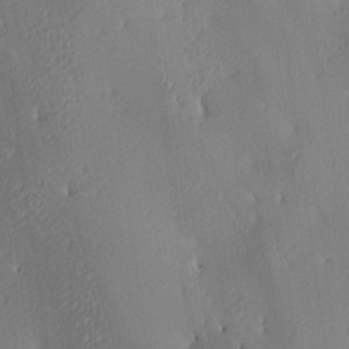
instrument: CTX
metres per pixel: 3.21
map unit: lAa
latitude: 3.7827
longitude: -114.9891
